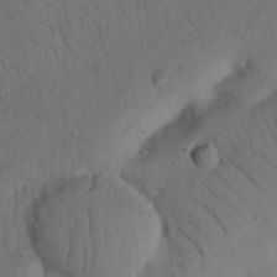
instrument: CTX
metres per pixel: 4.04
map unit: Nhu
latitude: 22.1956
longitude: -74.5357
